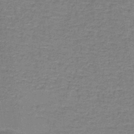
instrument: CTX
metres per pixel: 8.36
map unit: lHb
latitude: -39.4266
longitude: 60.1984
